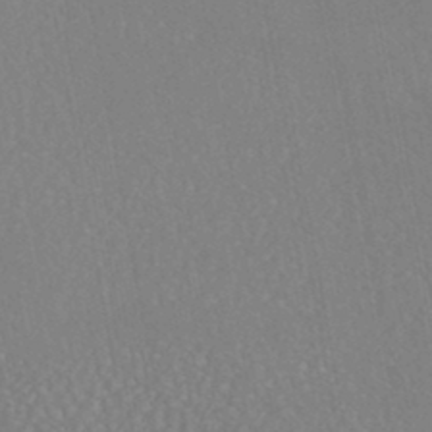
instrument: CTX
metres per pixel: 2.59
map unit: ANa
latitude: -45.1053
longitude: 104.2550
